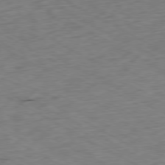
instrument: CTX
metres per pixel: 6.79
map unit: Ap
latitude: -79.1053
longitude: -68.8191
